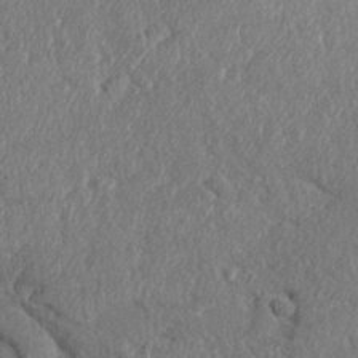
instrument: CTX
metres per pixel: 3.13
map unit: Aa
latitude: 31.7828
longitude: -144.4223
